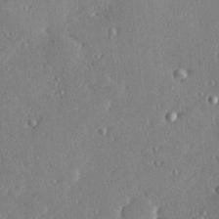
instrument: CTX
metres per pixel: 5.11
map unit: Hve
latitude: 28.4034
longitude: -91.6127
